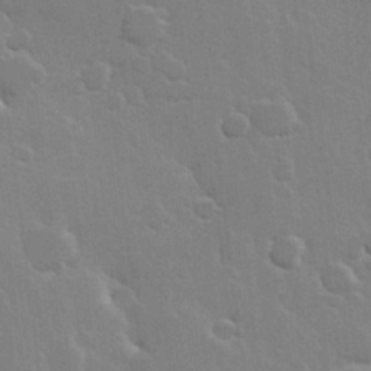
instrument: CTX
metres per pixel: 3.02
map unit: Hve
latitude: 22.5546
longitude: 148.7841
